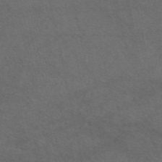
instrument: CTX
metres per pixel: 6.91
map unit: eAb
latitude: 47.9717
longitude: 112.8408
